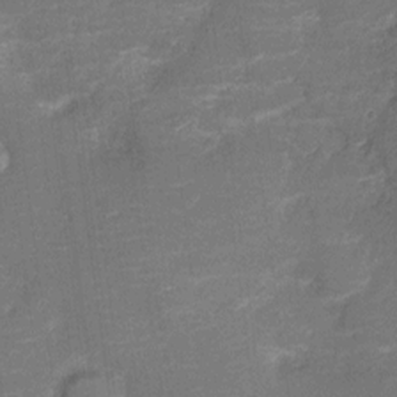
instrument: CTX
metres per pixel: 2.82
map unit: Nve
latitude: -20.3873
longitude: 103.7856
